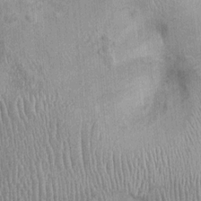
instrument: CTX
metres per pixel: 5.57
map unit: Ht
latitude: -2.3684
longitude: -13.8395
